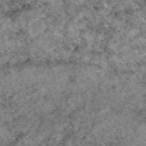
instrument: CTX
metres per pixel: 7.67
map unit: eAb
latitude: 49.4615
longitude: 109.2376
